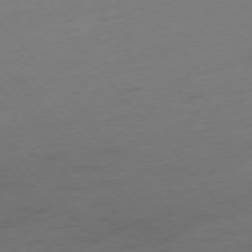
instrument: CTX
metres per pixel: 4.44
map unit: Hpe
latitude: -75.8234
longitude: -14.8569
